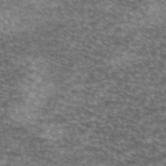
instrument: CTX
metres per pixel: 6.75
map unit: eAb
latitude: 45.2915
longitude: 103.5777
